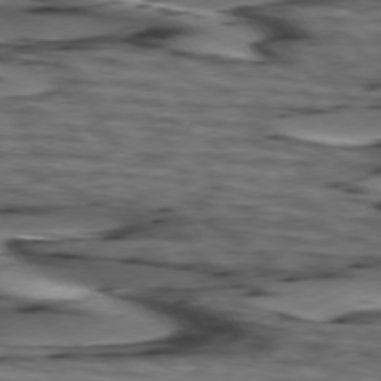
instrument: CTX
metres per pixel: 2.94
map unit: lApd
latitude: 74.8758
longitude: -71.3104
